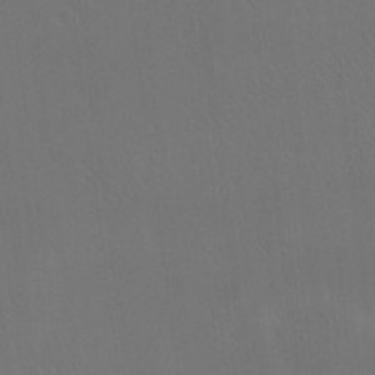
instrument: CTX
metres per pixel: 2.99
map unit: eHh
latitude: -7.8611
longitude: -69.0269
